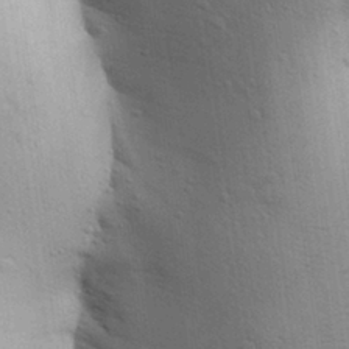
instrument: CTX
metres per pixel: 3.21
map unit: Aa
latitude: 28.7813
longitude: -147.3671
